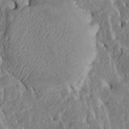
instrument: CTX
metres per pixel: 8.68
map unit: Htu
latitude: -6.5384
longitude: 145.2754
